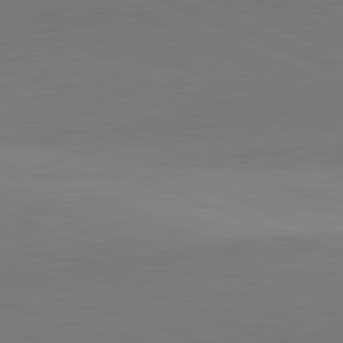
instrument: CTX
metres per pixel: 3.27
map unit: lApd
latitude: 82.1199
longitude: 138.0661
